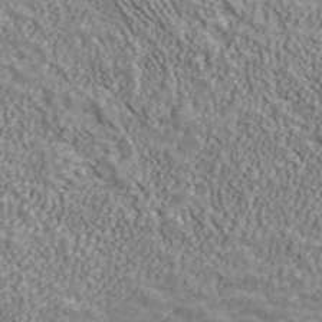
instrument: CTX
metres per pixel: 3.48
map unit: ANa
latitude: 41.3481
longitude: 16.4629
